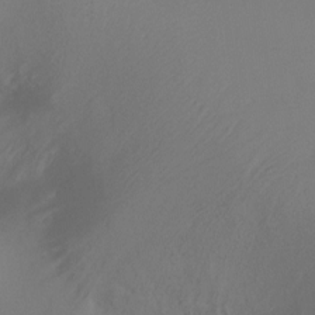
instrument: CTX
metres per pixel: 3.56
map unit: Ht
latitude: -15.7667
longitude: -43.9150
